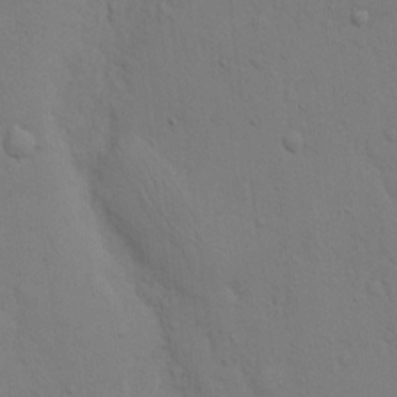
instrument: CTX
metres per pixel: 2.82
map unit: Hto
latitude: 12.8380
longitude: -56.7246
